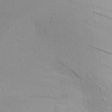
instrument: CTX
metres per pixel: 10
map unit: Aa
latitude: 24.4412
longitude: -147.2159
